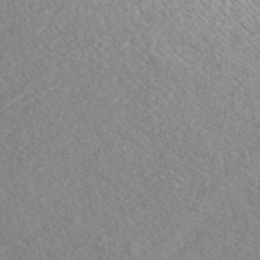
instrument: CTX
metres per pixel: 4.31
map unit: ANa
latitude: 42.2523
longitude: 33.1243
